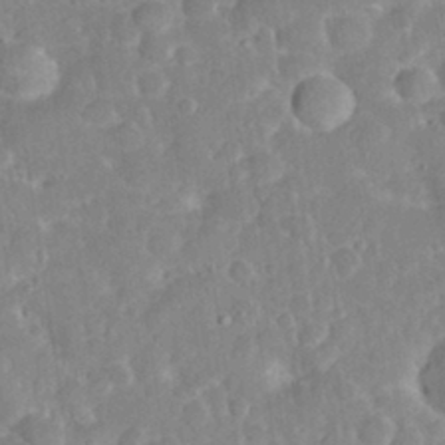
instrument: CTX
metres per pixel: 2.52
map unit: eHh
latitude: 32.0444
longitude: -59.9339
